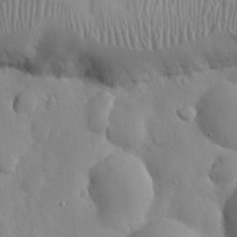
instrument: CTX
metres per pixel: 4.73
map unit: Nhu
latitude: 26.5546
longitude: -72.4034
